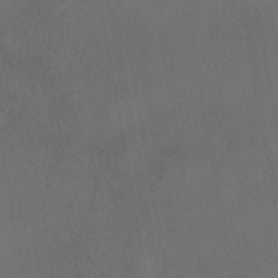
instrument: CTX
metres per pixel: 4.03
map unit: HNhu
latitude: -39.2943
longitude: 97.2565
